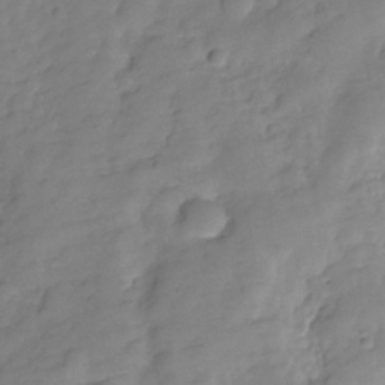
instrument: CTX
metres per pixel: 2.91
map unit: Hve
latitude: -29.4077
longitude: 92.9164
